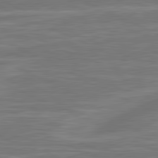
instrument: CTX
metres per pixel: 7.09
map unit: lApd
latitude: 81.2159
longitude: -175.4049
